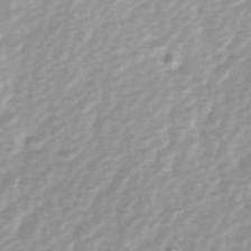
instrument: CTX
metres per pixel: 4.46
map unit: Ave
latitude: 1.2537
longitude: -112.3467
